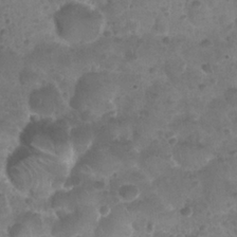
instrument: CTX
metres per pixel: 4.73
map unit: Nhu
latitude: 26.2145
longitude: -52.3656
